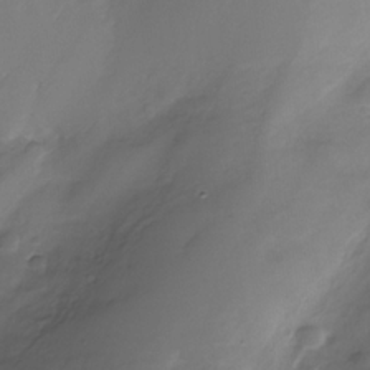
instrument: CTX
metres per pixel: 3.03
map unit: Nhe
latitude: -31.8611
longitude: -92.6679
